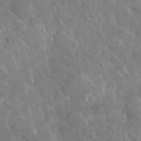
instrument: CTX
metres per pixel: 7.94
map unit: lHvf
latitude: 34.2711
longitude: -87.7072
